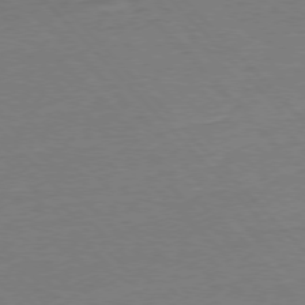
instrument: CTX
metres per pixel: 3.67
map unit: Ap
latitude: -77.4265
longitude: -95.3293
